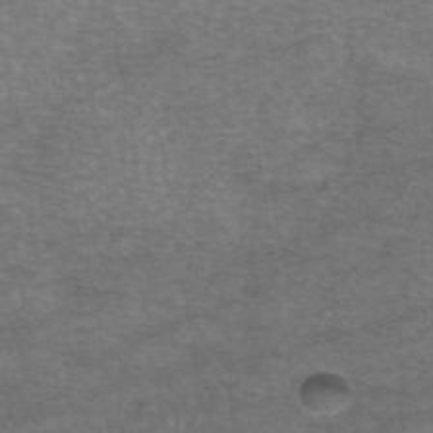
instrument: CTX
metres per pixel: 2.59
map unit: eAb
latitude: 46.3845
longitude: 102.9542
